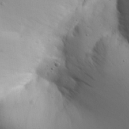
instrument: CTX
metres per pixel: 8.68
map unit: Aa
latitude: 31.2159
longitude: -143.5182
